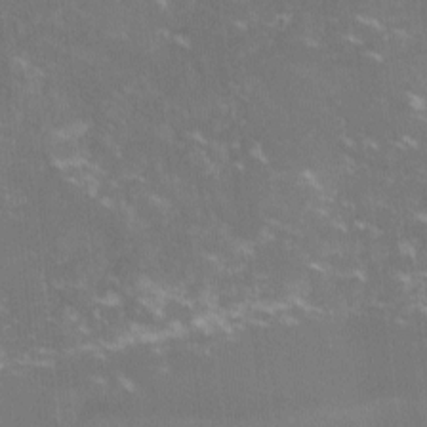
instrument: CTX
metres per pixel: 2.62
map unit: lHvf
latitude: -13.8045
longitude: -100.8191
